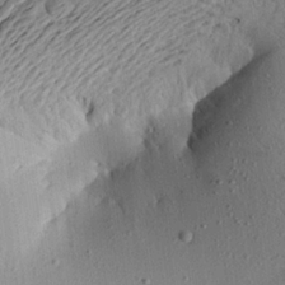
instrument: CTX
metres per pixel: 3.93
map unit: Aa
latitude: 21.3104
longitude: -147.9717
